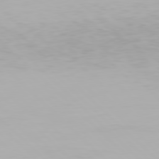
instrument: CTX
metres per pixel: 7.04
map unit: Hpe
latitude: 77.4615
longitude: -162.3279
